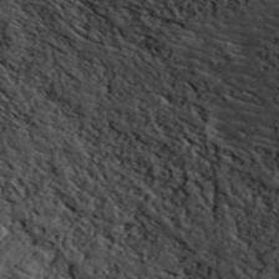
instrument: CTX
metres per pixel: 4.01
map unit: ANa
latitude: 44.6490
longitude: 46.5573
